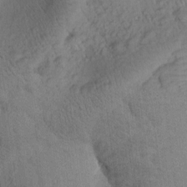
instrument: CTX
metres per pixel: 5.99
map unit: Htu
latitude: -0.0283
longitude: 174.6329
